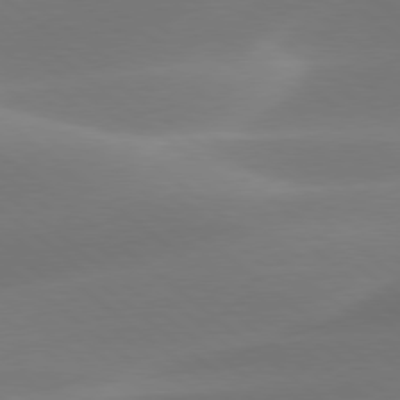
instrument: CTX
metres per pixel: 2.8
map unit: lApd
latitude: 78.4601
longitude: -51.7827
